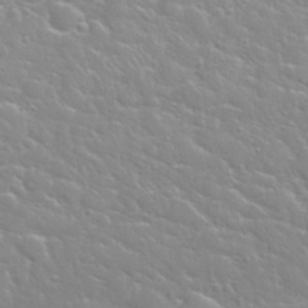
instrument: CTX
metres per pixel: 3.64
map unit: Nhu
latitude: 31.9151
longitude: -50.7246
